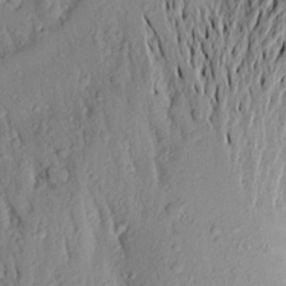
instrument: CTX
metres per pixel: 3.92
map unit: Aa
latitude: 19.4615
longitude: -148.7813
